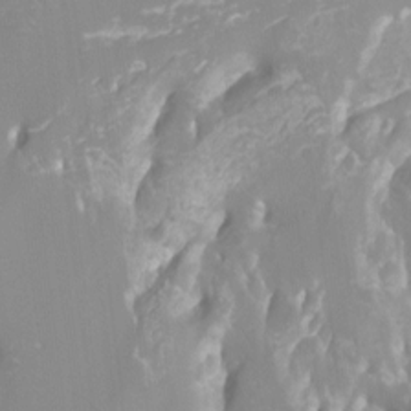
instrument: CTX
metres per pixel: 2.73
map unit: Htu
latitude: -12.3495
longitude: -72.2712
